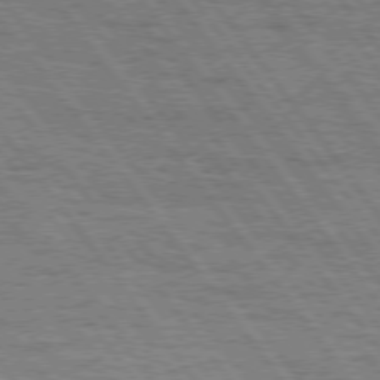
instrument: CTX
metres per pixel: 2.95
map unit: Hpe
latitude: 75.3293
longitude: -152.6869
